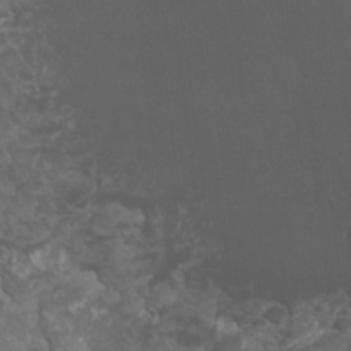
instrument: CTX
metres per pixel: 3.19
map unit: HNhu
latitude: 2.6868
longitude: -1.3670
